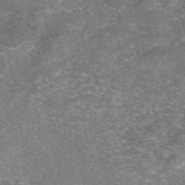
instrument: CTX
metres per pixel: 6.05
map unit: eAb
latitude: 46.6113
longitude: 103.8233
